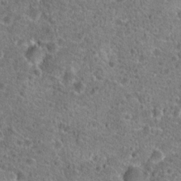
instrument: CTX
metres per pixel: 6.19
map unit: Hto
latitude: 20.3656
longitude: -42.3278
